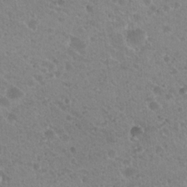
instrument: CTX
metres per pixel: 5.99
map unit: Hto
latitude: 20.2712
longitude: -33.9906
